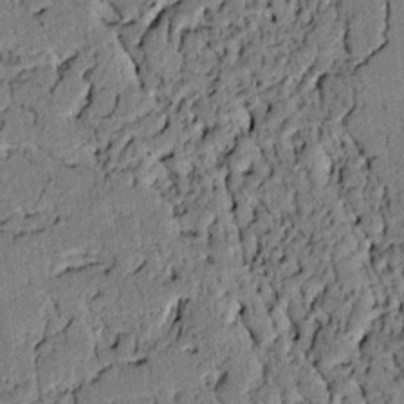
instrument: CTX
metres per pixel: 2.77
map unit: lAvf
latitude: 4.7624
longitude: 168.4440
